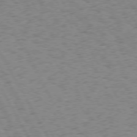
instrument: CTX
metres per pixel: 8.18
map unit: Hpe
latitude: 73.7450
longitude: -135.1403
